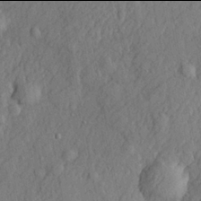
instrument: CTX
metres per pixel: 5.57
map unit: lHvf
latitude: 21.9906
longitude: 143.8800
